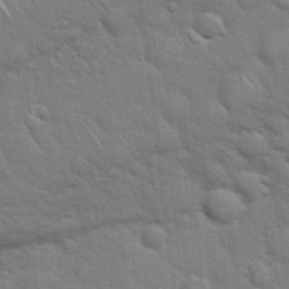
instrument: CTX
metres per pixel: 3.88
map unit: Hto
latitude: 19.0647
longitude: -51.9906
